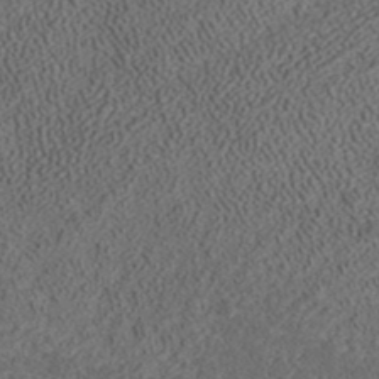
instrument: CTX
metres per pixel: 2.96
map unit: ANa
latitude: 37.6505
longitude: 16.7841
